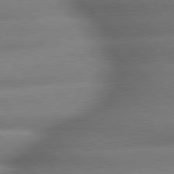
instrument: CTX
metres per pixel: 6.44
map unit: lApd
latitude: 79.5560
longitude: -163.9150
